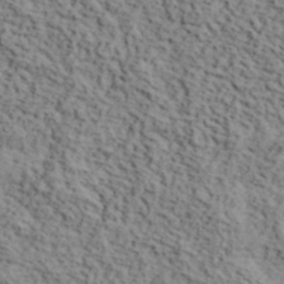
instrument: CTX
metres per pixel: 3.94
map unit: lHvf
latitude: 39.7072
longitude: -87.7449
